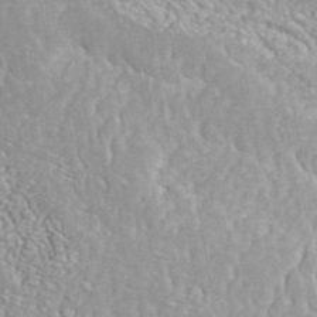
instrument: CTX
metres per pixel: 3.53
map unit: eAb
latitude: 42.8191
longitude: 106.5196
